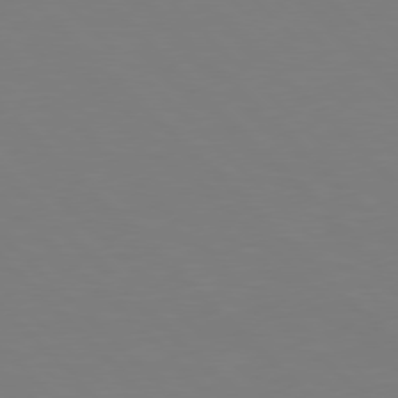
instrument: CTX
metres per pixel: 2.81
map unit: Hpe
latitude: 77.4804
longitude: -167.6882
